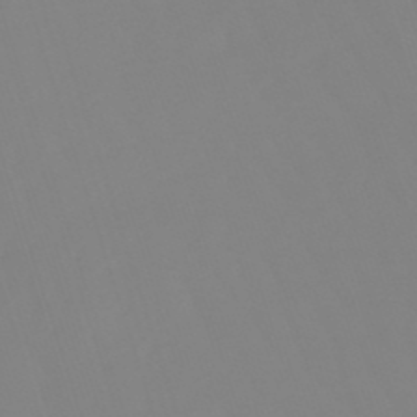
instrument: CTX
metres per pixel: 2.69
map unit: lHb
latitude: -49.4644
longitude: 82.0850
